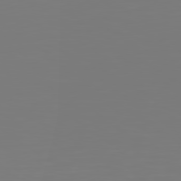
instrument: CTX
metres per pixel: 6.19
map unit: Hpe
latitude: 78.7624
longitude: -139.6505
